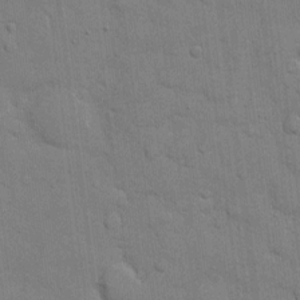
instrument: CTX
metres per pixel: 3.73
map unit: eHh
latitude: 10.4790
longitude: -66.9891
